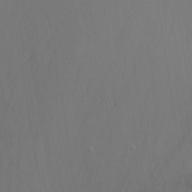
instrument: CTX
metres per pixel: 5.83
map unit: Nhu
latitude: -16.9164
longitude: -50.3467
